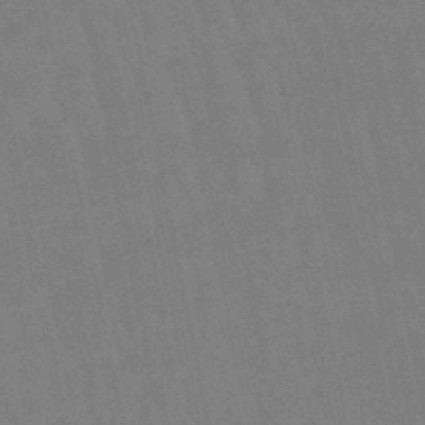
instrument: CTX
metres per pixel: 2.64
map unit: lHb
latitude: -49.9556
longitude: 70.9164
